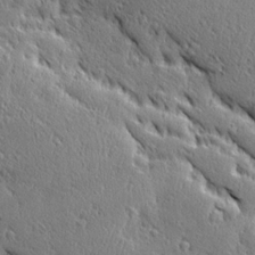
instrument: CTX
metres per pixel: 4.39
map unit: Ave
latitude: 20.5168
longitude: -136.3279
